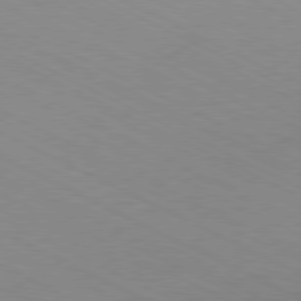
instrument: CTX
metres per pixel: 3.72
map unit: Hpe
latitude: -81.1242
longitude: 13.4643
